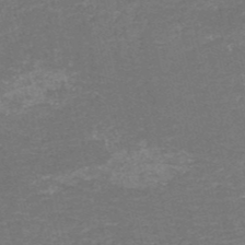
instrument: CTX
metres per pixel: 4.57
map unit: HNb
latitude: -50.9542
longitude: -48.8380
